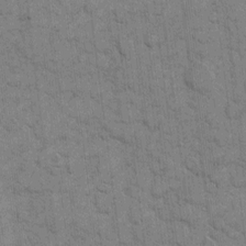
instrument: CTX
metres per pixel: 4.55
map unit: eHh
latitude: 10.5357
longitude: -65.1781
